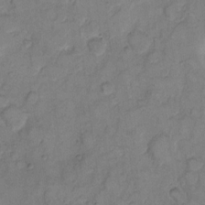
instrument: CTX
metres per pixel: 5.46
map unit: eHh
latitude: 10.4223
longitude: -64.4412
